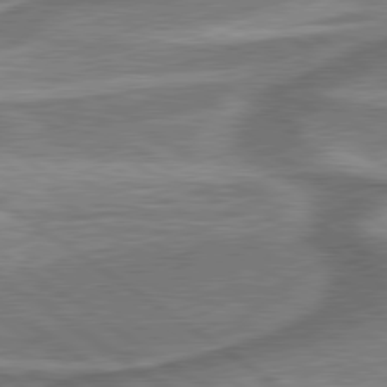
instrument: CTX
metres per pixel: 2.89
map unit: lApd
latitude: 79.8773
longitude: 171.7100
